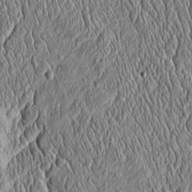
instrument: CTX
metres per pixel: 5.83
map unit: Htu
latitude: -4.4440
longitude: 157.8800
